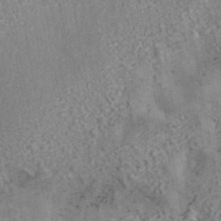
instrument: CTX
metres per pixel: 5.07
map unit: eAb
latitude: 43.3671
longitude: 106.3307
